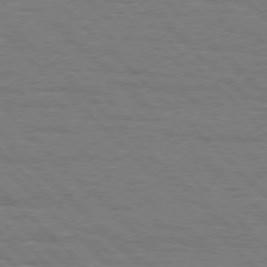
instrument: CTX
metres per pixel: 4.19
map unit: Hpe
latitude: 76.8380
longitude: -127.6694
